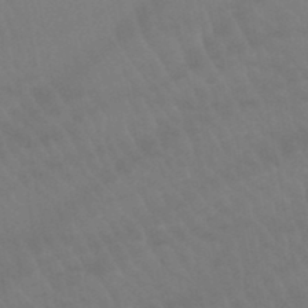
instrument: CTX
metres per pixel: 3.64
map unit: lHb
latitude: -45.8233
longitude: 77.1998
